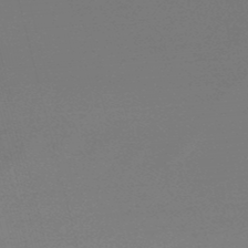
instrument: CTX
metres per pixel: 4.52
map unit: lHb
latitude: -47.6910
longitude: 68.0850
